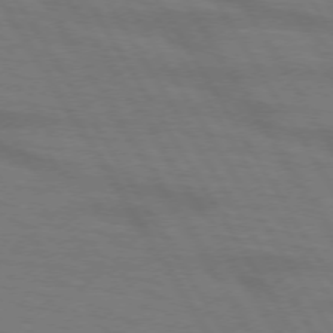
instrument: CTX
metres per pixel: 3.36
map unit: lApd
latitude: 72.5168
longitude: -57.5749
